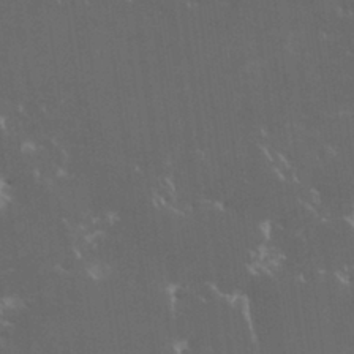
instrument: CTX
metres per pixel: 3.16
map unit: HNhu
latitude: 4.4223
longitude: 13.6155
